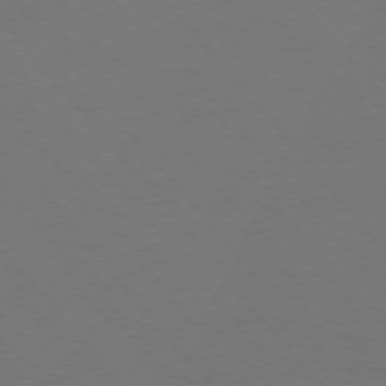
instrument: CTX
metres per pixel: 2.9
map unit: Ap
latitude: -76.0283
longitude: -69.4238
